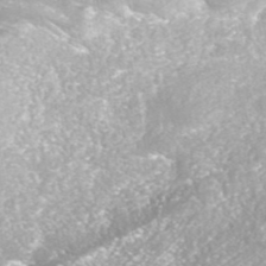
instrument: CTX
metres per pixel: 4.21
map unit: ANa
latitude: 42.3089
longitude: 23.7856
